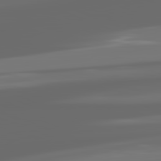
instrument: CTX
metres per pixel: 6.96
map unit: lApd
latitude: 82.0255
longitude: -168.1389
